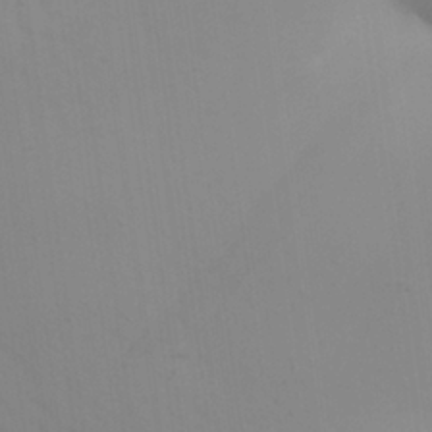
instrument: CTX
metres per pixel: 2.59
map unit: Aa
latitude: 26.0633
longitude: -143.1970
